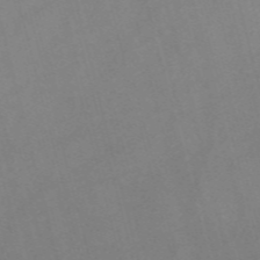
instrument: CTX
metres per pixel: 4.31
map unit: Nve
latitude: -57.6911
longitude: 64.2362
